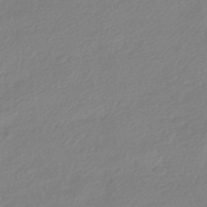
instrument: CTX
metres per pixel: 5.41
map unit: HNhu
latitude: -40.8597
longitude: 93.8989
